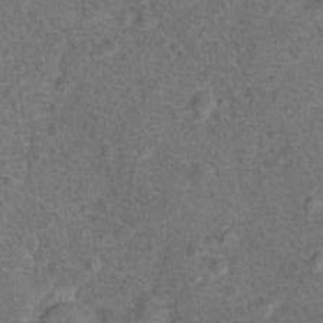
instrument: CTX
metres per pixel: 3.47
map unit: Hto
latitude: 17.6694
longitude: -42.6680
